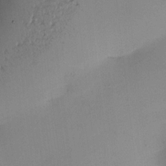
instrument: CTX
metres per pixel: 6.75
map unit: HNhu
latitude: 9.4049
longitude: 15.2565
